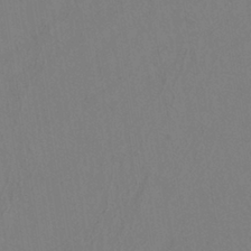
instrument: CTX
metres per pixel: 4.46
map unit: ANa
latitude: -38.5952
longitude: 95.6533
